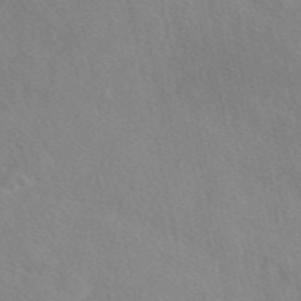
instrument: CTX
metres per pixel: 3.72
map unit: eAb
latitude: 49.4048
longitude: 117.3320
